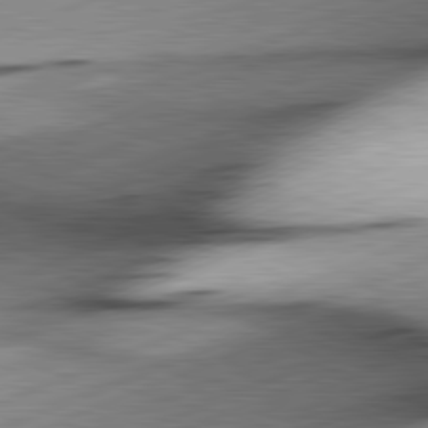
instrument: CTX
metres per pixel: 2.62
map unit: lApd
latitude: 81.7639
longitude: -165.7828
